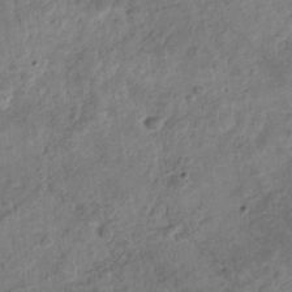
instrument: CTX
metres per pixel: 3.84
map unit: Nhu
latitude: -31.2565
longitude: -62.0633
